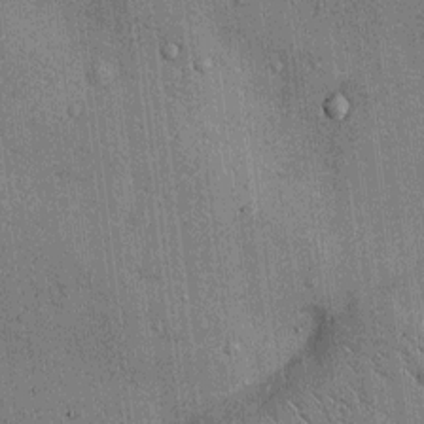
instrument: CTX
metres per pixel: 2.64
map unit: Ht
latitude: -3.0864
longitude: -12.9703
